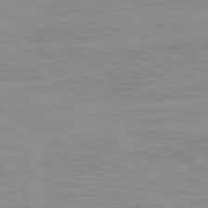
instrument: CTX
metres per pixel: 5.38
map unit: Ap
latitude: -77.7856
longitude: -73.2537
